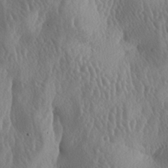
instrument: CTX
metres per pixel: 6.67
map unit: lAa
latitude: -7.2376
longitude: -128.7057
